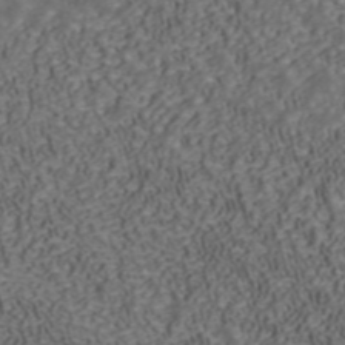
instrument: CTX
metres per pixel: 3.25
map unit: ANa
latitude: 42.1200
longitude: 34.0283
